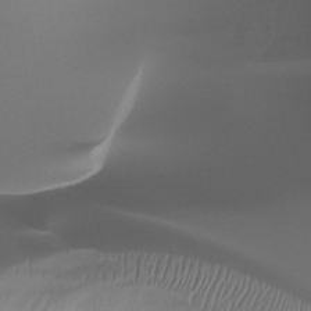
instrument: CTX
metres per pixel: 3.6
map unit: Ht
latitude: -15.9178
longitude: -44.7813
